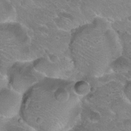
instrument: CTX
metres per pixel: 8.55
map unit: Hto
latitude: 20.9136
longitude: -33.1214
